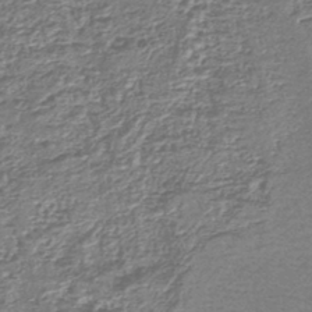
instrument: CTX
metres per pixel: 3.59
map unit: lHb
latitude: -43.4832
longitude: 78.6140
